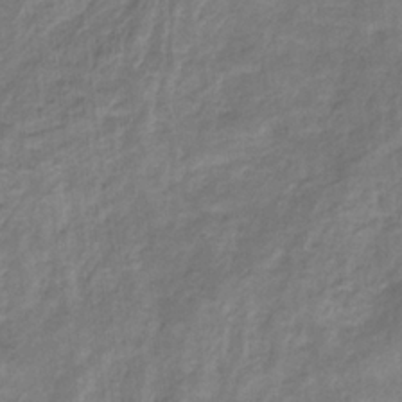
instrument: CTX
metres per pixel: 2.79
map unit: eHb
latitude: -32.1039
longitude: 68.4251
